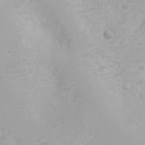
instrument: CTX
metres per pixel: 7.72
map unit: Nhu
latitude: -0.0472
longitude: -76.7813
